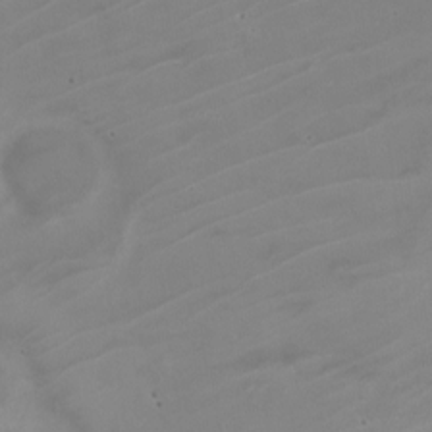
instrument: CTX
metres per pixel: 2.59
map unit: Nhe
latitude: -19.5588
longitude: 143.7288
